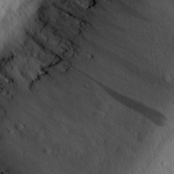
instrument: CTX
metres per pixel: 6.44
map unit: eHh
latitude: 28.0255
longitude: -79.2726
